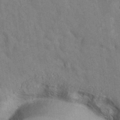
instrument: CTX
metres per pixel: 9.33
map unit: eAb
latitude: 34.7813
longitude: 110.0283
